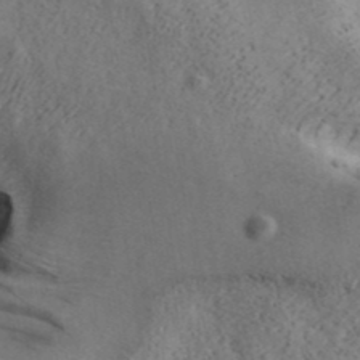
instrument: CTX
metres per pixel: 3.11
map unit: ANa
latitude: 40.3467
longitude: 17.9745
